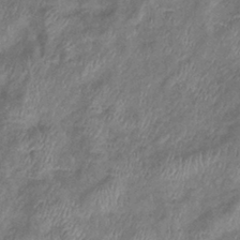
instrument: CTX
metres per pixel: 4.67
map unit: eHb
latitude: -38.6141
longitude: 76.0283
